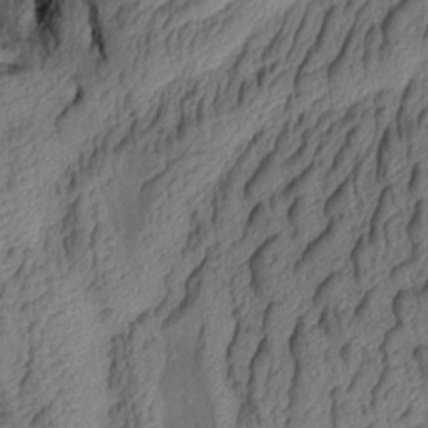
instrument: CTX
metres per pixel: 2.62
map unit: Aa
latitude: 8.0444
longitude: -129.0080
